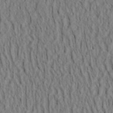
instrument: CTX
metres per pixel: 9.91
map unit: Aa
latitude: 31.2348
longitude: -142.6113
